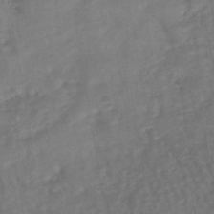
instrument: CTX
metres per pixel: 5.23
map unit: HNhu
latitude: -42.8974
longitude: 102.0661
